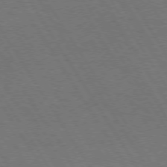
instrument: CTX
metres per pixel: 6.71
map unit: Hpe
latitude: 73.5749
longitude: -123.5371
